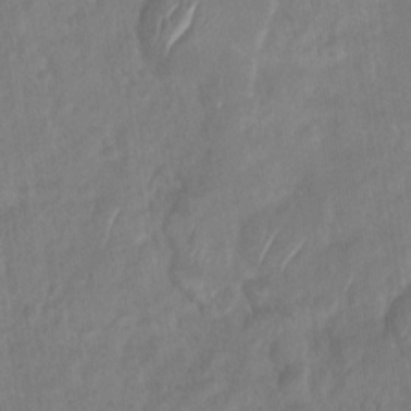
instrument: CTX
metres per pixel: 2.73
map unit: Nhu
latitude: -29.8800
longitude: -62.6869
